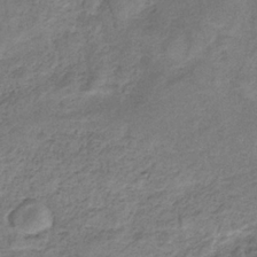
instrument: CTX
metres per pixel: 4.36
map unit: HNb
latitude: -32.9164
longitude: 56.6707
